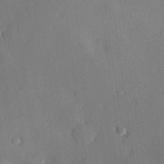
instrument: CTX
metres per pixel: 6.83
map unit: Hve
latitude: 25.2914
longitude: -93.1592
